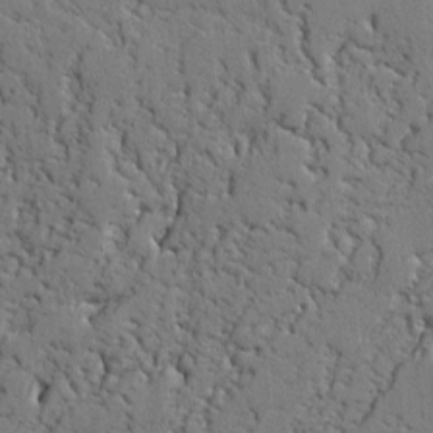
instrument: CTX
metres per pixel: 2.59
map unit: lAvf
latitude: -2.2361
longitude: -108.8758
